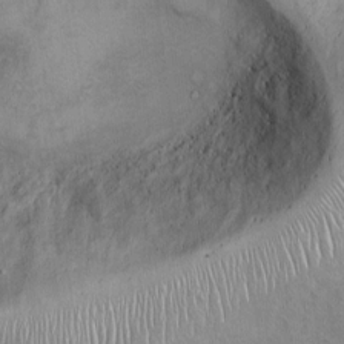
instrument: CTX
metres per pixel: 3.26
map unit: Ht
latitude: -3.5210
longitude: -14.8947
